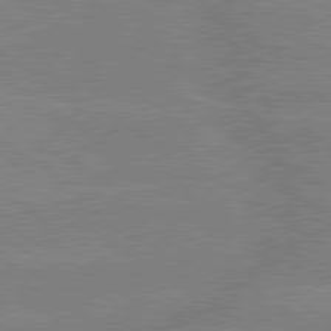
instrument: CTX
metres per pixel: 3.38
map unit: lApd
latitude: 79.6883
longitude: -133.0647
